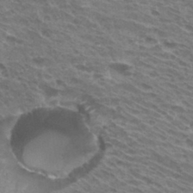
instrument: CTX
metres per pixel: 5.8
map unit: Hto
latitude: 33.1403
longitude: -41.0080
